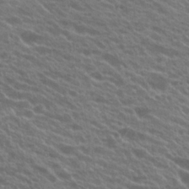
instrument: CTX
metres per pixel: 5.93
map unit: Hto
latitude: 23.3104
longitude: -37.6883
